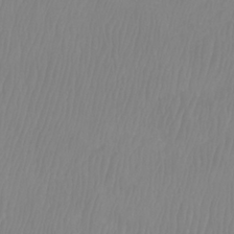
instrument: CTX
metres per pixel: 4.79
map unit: Htu
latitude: -8.9353
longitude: -75.2348
